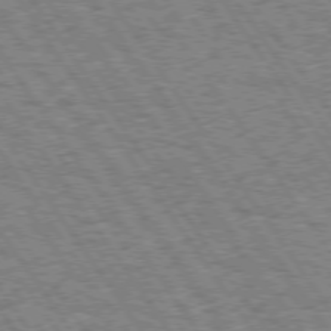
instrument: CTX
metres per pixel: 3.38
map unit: Hpe
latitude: 74.2334
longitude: -138.7435
